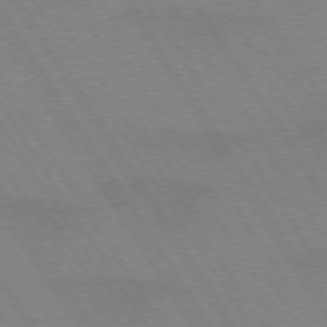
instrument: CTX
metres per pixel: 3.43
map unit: lApd
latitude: 72.7813
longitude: -57.9906
